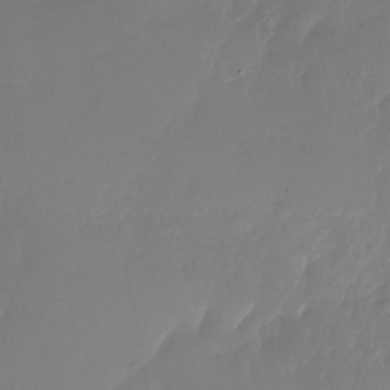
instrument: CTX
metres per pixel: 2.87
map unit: Nhu
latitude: -27.6910
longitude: -61.2537
